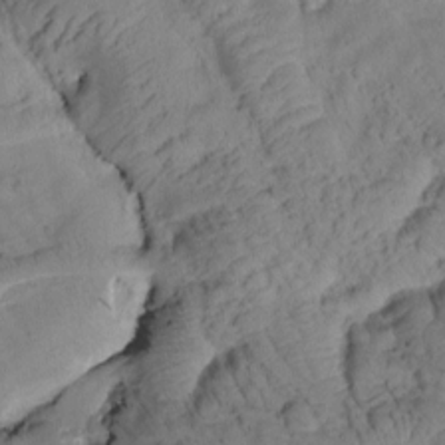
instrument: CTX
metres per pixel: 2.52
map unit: Htu
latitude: 1.0647
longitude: 175.6910
